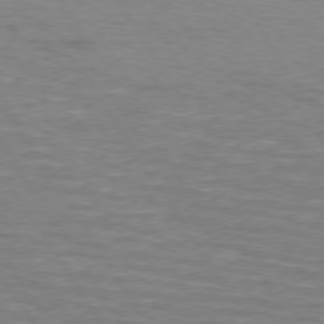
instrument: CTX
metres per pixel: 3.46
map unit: lApd
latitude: 74.1956
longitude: -50.9513
